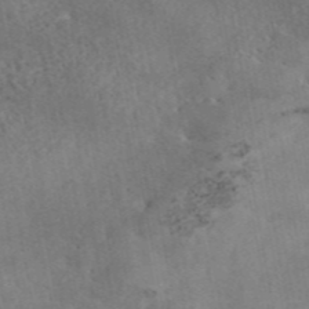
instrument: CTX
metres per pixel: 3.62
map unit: eAb
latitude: 45.2726
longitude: 124.1984
